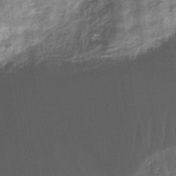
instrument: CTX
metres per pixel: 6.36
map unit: eHb
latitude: -32.3307
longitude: 67.7478
